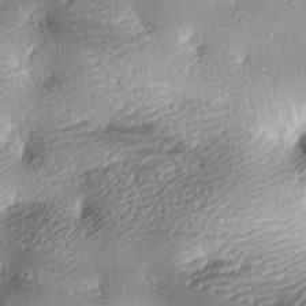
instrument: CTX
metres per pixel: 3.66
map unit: lAa
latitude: -10.0283
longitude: -125.2914
